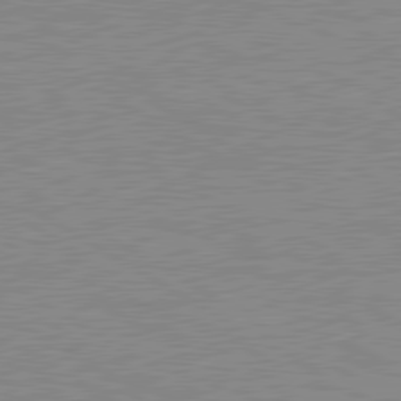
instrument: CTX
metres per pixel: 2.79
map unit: lApd
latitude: 80.1578
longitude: 122.3873
